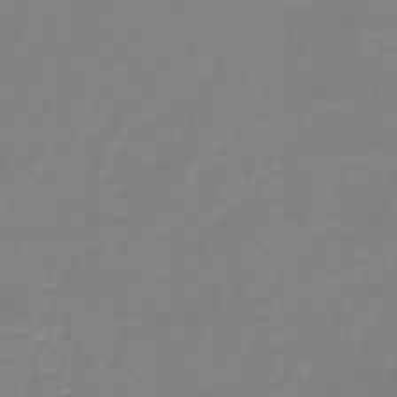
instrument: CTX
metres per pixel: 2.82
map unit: HNb
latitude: -49.1242
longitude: -43.2537
